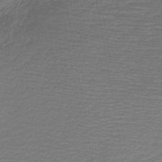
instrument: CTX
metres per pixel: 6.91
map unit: HNb
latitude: -42.7463
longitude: 51.8422
